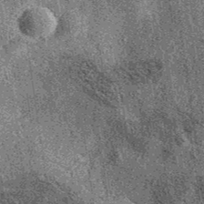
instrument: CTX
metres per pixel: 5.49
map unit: eAb
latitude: 36.8191
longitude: 107.7289
